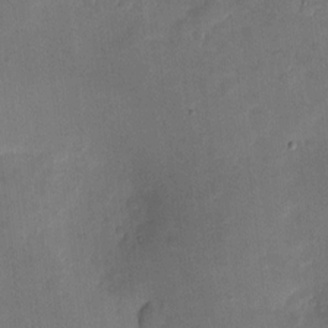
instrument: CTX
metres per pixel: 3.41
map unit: eHh
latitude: 4.3656
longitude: -72.3090
